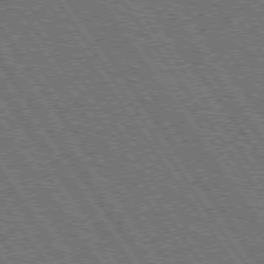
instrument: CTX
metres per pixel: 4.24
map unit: Hpe
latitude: 73.5372
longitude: -142.0822
